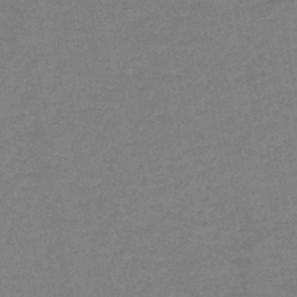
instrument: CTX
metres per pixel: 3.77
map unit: HNb
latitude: -46.3684
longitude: -36.2334
